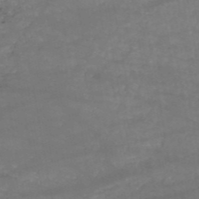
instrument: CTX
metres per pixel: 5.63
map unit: HNb
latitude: -51.2565
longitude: -39.7450
